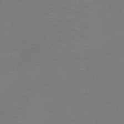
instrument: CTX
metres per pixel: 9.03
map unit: HNb
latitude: -48.8030
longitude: -46.1200
